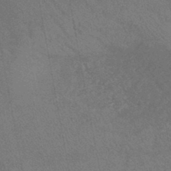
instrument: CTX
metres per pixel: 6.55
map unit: lHb
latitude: -43.8044
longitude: 74.8975
